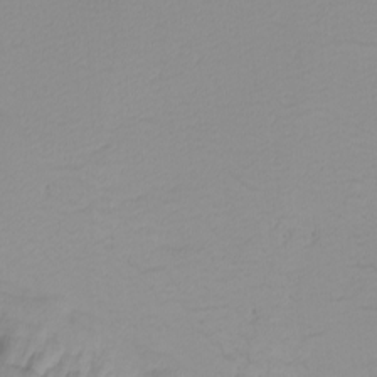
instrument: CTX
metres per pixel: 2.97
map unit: Nhu
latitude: -4.6140
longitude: -83.8205
